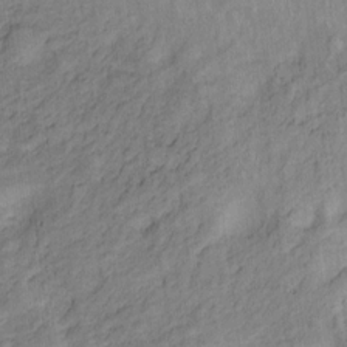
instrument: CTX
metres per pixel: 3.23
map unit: Ht
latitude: 10.1011
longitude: -40.1766
